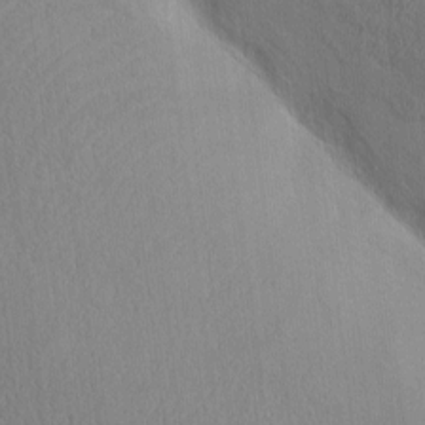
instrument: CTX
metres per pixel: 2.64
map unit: eHh
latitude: -3.6910
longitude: 15.9367
